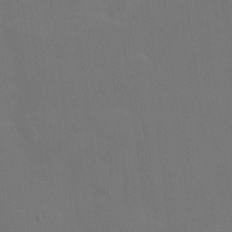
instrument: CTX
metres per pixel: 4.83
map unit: eHh
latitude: -7.8044
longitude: -69.1592
